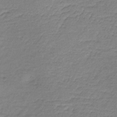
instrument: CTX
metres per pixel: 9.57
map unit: lHb
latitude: -36.9352
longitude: 61.4265
